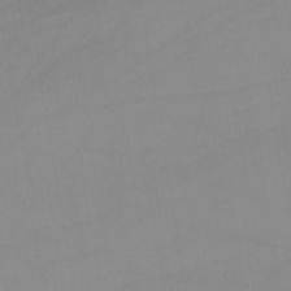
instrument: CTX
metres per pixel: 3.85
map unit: lHb
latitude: -44.0472
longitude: 67.1053
